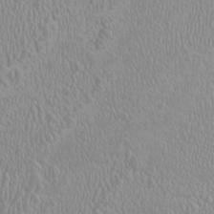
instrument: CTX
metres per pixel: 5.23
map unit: HNhu
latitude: -1.0298
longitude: 1.2943
